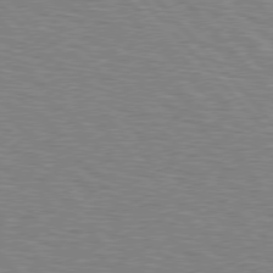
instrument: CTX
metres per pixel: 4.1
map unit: Hpe
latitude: 76.9136
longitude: -150.5356
